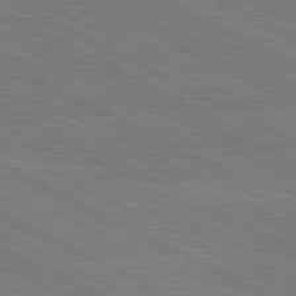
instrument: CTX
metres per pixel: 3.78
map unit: lApd
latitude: 80.7624
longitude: -127.8961
